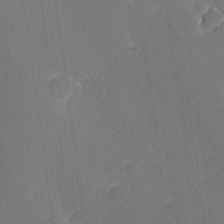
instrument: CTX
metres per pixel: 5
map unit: lHvf
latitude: 25.2159
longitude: 141.5399
